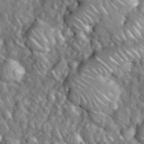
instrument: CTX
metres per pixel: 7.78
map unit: eHh
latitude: 38.5168
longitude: -59.0459
